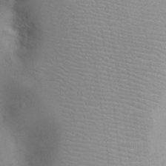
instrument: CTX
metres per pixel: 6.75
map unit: Ht
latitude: -2.7274
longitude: -15.6694
